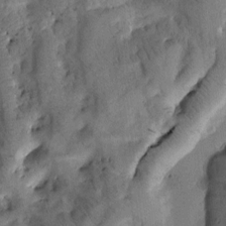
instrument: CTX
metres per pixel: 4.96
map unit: Htu
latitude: -3.3887
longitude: 166.8975
